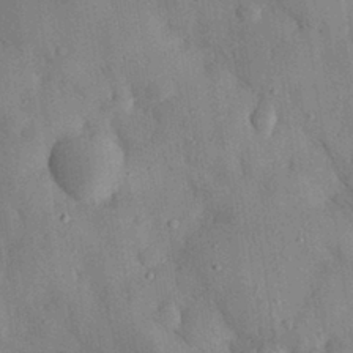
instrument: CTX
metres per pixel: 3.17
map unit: eHh
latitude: 30.1956
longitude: -76.1389
